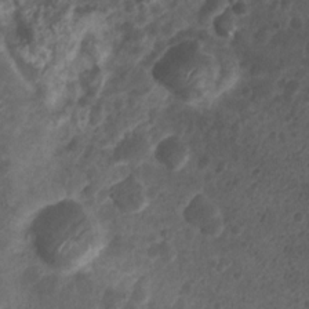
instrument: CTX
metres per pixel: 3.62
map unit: Nhu
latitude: 5.8394
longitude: -18.5545
